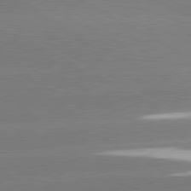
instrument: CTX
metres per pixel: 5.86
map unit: lApd
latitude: 81.0836
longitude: -150.1200
